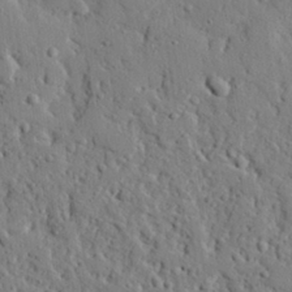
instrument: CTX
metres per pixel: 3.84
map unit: eHh
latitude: 26.4979
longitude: -78.8569
